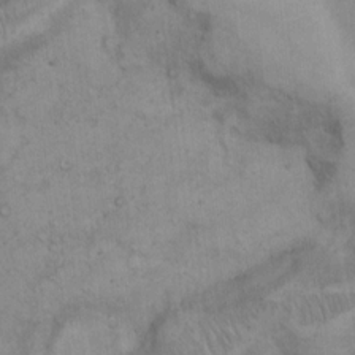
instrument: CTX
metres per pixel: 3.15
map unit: Hto
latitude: 13.2537
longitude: -56.0444
